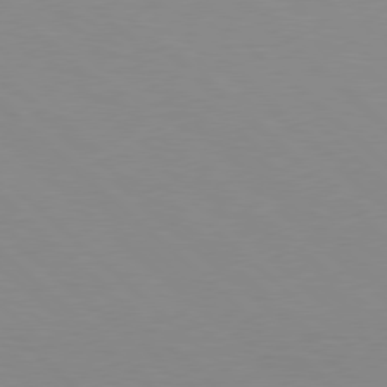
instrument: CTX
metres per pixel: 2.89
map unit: Hpe
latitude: 77.8772
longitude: -161.4237
